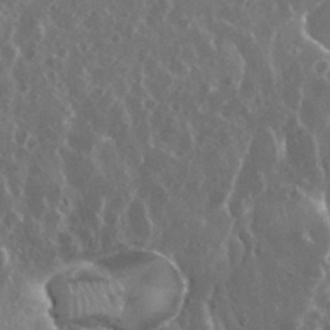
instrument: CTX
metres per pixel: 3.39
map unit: eHh
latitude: 34.3467
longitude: -58.1578
